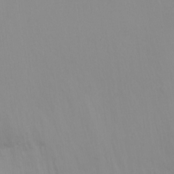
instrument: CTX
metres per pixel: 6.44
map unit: Ht
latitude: -16.2551
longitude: -43.2537
